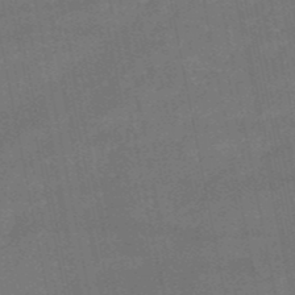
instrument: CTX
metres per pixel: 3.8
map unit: HNb
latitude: -51.9745
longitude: -40.3845
